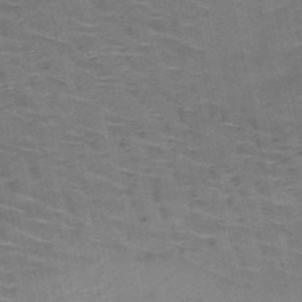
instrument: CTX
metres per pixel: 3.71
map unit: HNb
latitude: -51.0108
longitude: -47.5938
